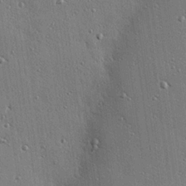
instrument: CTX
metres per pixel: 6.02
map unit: eHh
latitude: 23.9150
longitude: -89.3860
